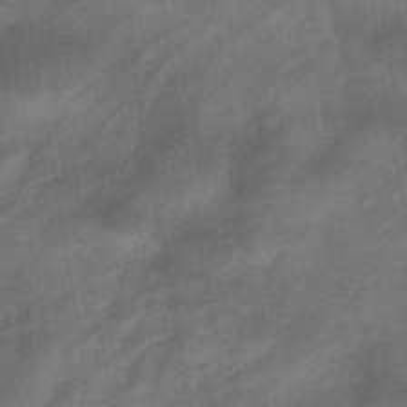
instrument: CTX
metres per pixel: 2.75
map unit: eHb
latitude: -42.5195
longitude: 83.9745
